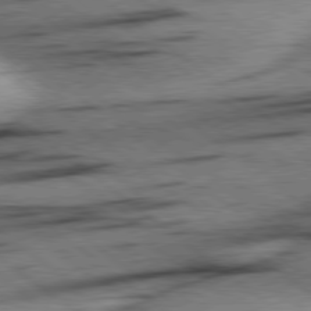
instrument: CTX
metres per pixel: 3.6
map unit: Hpe
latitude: 78.7247
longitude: -154.4412
